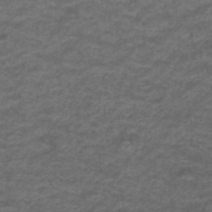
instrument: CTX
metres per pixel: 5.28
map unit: ANa
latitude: 39.5560
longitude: 23.5966
